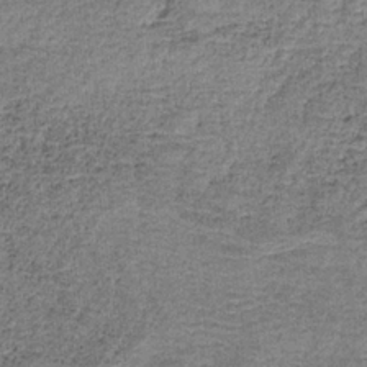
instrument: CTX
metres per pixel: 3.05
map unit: HNb
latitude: -35.0297
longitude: 53.0108
